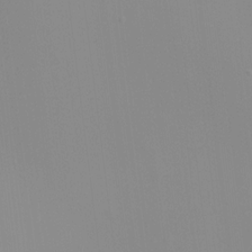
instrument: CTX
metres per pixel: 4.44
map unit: HNhu
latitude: 11.8961
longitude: 11.3321
